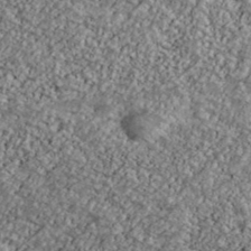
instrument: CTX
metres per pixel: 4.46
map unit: Ave
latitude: 40.7624
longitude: -111.3293
